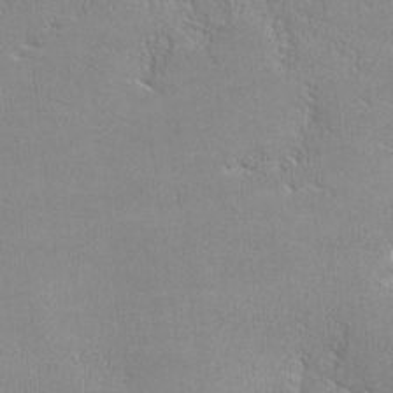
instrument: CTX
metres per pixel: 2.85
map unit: lHvf
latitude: -12.8786
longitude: -101.5182
